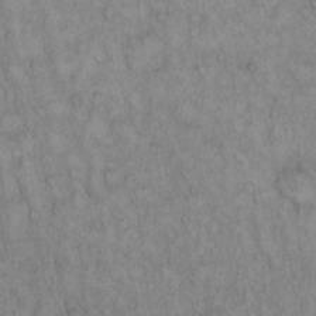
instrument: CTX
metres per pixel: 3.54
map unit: Hto
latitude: 12.8947
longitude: -57.6315
